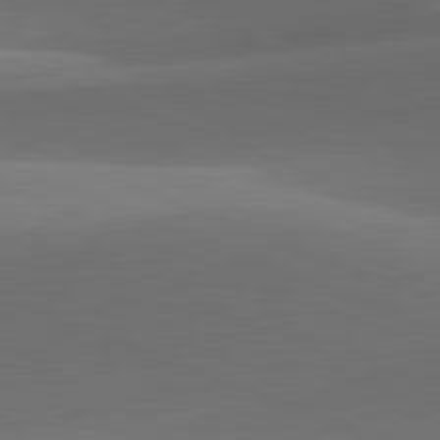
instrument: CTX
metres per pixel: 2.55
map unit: lApd
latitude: 81.9717
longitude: 129.4077
